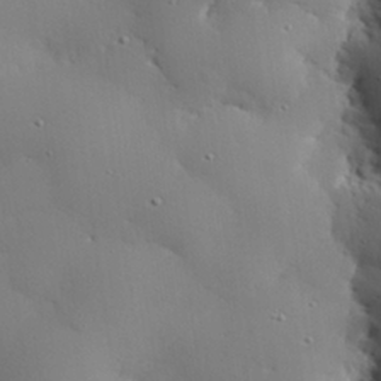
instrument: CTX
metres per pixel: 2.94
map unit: eHh
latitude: 28.4601
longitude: -82.3656
